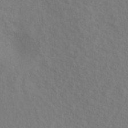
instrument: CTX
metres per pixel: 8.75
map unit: Ht
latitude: 12.9325
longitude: -40.7624
